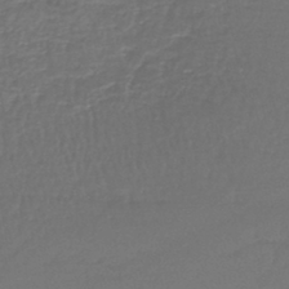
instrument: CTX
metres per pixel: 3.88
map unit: lHb
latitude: -43.6910
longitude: 58.8785
